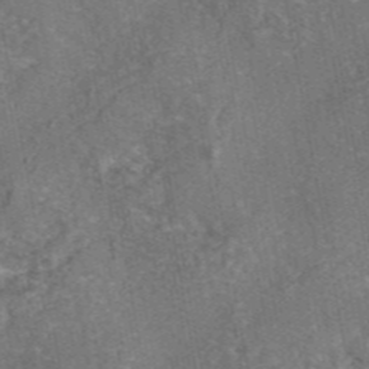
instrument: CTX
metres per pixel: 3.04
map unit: eAb
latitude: 46.0444
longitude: 107.4833
